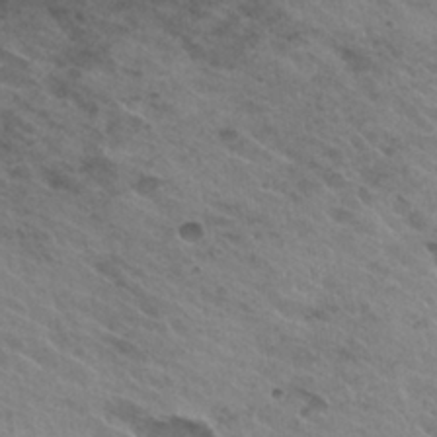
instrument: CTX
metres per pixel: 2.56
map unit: Hto
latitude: 25.9906
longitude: -40.4978
